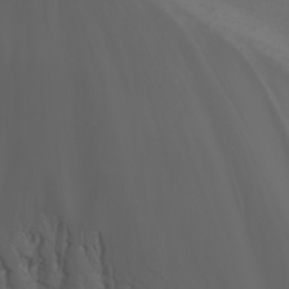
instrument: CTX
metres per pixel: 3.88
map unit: Nhu
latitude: -7.7855
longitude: -84.8758
